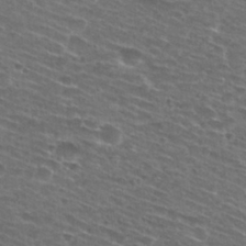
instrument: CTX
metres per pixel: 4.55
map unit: Hto
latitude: 28.2900
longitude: -48.6113
